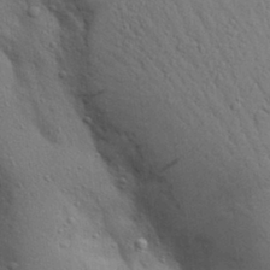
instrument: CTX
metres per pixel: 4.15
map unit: Aa
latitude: 29.2915
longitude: -147.5938
